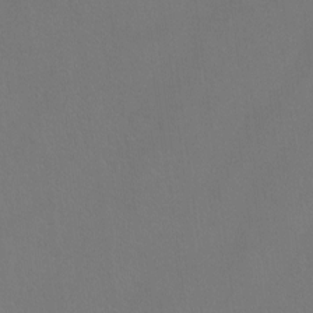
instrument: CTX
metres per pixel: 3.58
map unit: Hto
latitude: -12.1039
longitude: -39.9717
